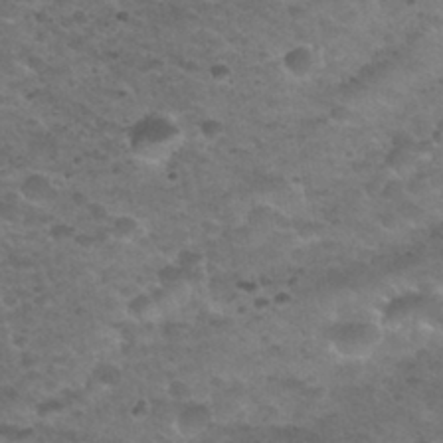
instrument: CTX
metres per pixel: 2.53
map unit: Nhu
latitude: 31.8395
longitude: -52.4223
